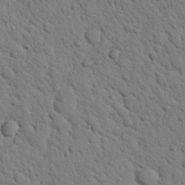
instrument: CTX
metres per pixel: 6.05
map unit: Nhu
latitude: 22.3656
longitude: -76.8569
